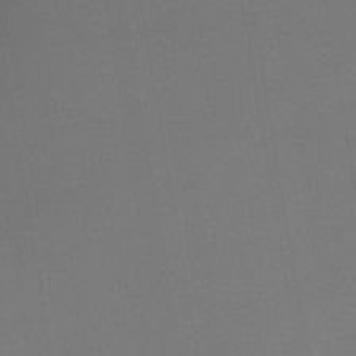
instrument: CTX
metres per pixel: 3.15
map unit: lHb
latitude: -42.8596
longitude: 73.8989
